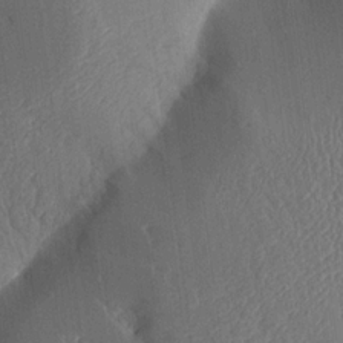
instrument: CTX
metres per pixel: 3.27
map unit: Aa
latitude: 15.2537
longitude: -148.0633
